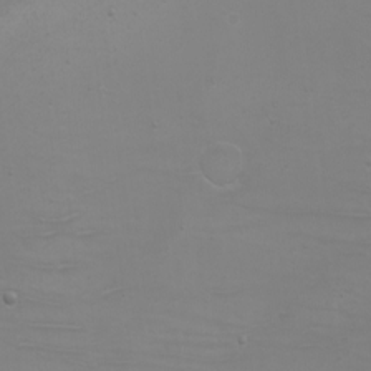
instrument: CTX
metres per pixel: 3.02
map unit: eHh
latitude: -6.4251
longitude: -79.2348
